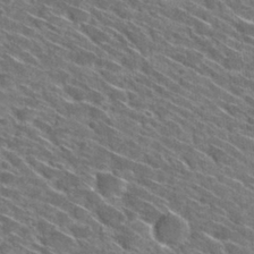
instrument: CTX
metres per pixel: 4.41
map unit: Hto
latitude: 29.9717
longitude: -45.2915
